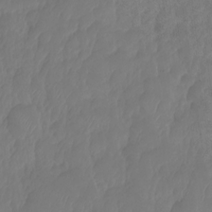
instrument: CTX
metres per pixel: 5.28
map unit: HNhu
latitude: -24.0850
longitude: 50.2550
